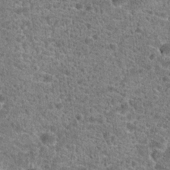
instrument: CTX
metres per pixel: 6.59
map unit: Hto
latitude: 20.0633
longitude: -42.6302
